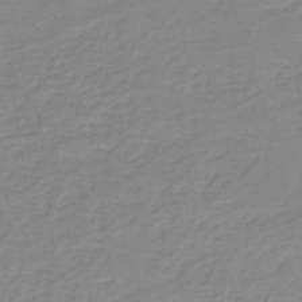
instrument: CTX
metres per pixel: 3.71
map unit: eHh
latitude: -44.6519
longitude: -29.6694
